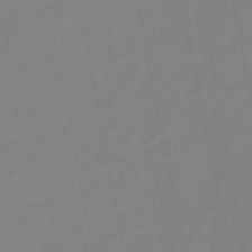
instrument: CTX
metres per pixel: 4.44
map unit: eHb
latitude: -48.4440
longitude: 85.1053
